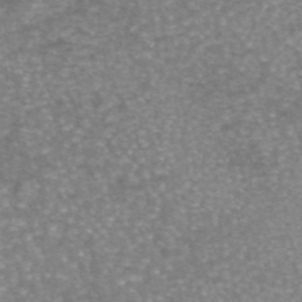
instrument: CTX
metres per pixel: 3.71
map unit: eAb
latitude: 45.6505
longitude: 104.4629
